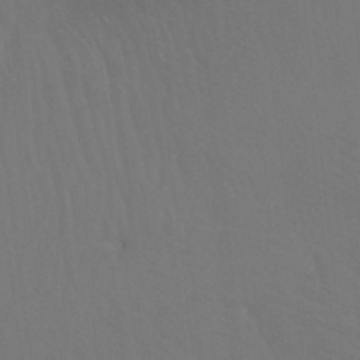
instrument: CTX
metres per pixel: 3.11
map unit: Ht
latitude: -3.8422
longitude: -26.9136
